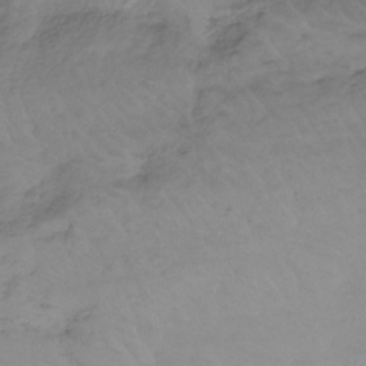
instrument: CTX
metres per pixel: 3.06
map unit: lHb
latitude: -32.2929
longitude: 63.8989
